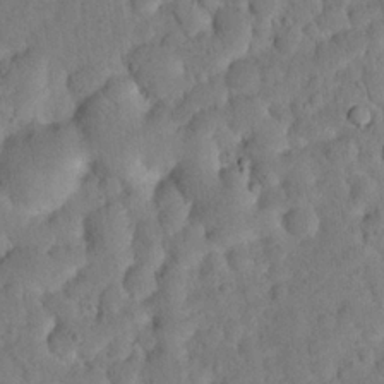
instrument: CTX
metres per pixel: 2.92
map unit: eHh
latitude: 19.6127
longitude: -62.7247
